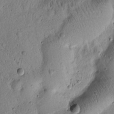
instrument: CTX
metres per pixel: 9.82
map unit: Htu
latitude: -2.1416
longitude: 171.3132
